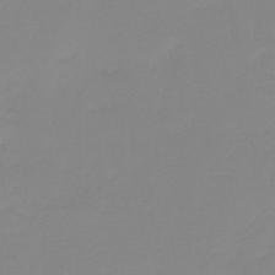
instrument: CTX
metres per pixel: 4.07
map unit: lHb
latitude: -44.0283
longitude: 63.5021
